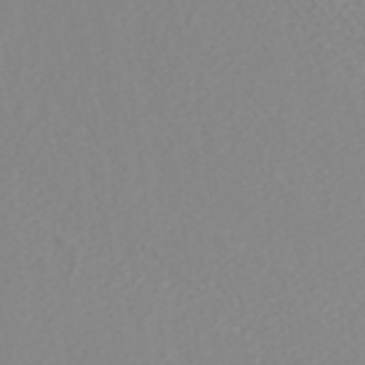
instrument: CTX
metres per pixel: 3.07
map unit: ANa
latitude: 38.2900
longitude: 23.8423
